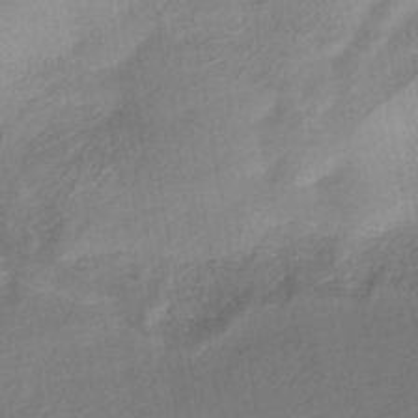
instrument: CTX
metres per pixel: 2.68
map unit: HNhu
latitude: -42.4062
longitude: 91.3699
